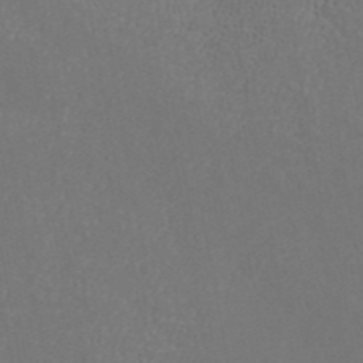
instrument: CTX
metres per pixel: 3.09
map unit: ANa
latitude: 44.8380
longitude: 26.1416
